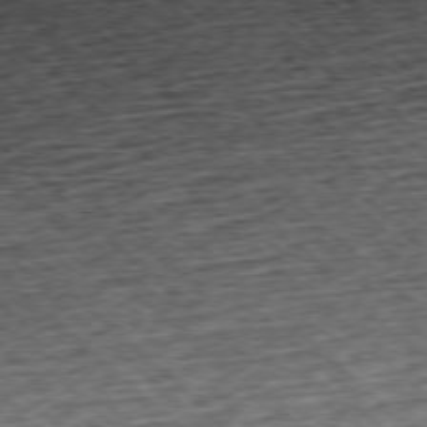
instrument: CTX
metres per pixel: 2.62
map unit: Hpe
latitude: -77.6911
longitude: 14.3684
